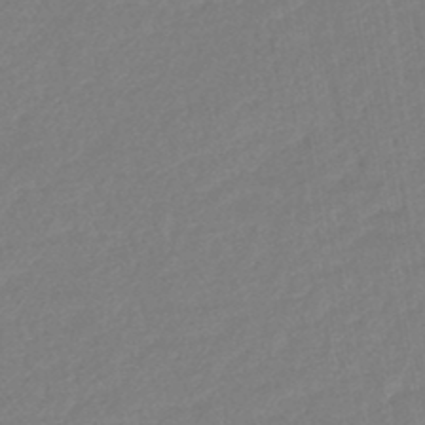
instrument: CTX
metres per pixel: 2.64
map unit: lHb
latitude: -43.4643
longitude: 79.1620
